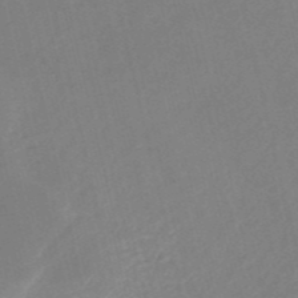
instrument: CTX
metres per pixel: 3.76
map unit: HNb
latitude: -53.0297
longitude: -48.4034
